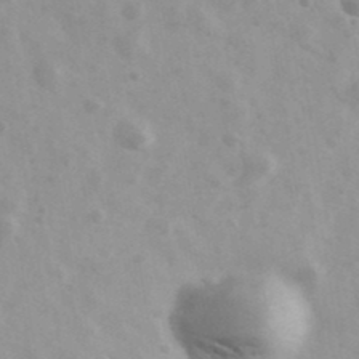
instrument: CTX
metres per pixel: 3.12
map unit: Ave
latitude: 39.3671
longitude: -106.8947
